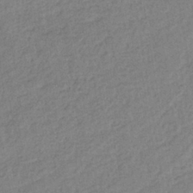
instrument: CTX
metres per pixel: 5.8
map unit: lHb
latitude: -38.1606
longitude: 63.3698
